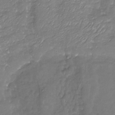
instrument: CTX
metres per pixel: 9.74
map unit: Nhu
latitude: -19.1431
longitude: -58.1200
